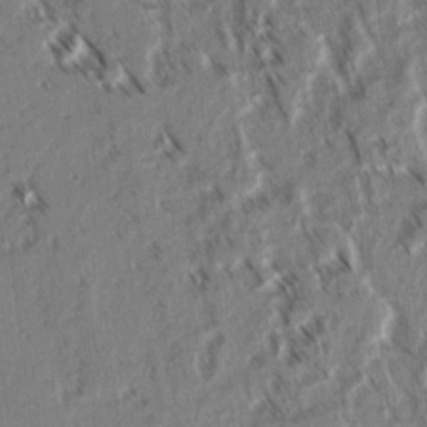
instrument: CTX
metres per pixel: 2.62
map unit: lAvf
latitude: 3.1781
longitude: -105.6694
